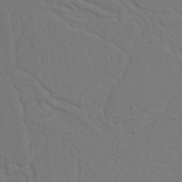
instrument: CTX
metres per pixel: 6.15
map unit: Nhu
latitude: 19.3859
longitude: -73.3104
